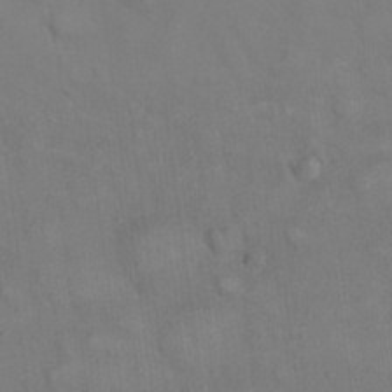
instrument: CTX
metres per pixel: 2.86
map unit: eHh
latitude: 22.0255
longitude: -62.2334
